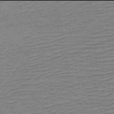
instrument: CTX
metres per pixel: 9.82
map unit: HNb
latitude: -54.0094
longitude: -44.5357
